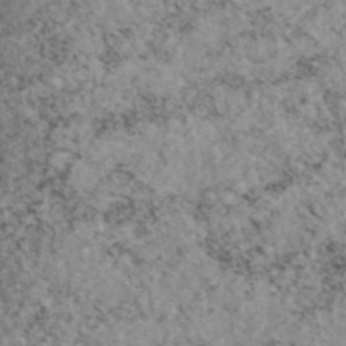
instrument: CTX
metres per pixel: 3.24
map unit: eAb
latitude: 46.3468
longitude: 127.4076
